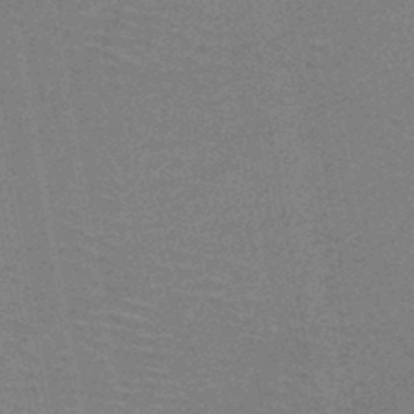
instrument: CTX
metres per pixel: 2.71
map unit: HNb
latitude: -46.5762
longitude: -40.1577
